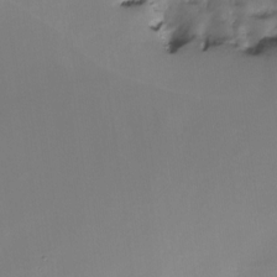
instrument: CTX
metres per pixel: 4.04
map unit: Nhe
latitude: -26.4251
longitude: -110.5924
